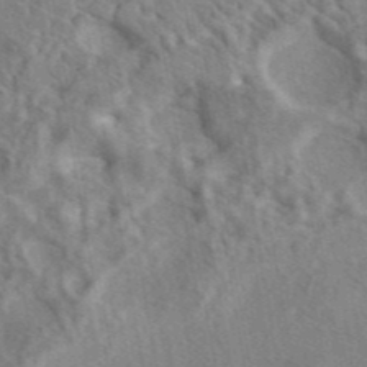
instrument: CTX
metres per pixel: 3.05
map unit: eAb
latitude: 42.4223
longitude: 109.2565
